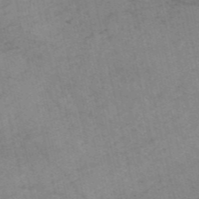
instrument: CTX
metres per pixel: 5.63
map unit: HNb
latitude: -54.8786
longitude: -43.7261
